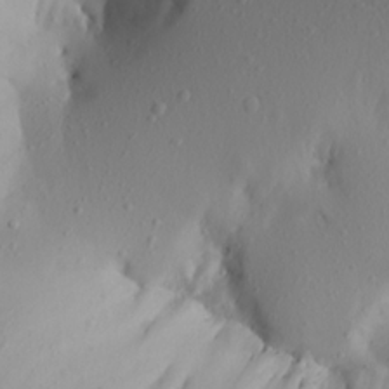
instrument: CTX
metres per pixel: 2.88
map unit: Aa
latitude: 20.8002
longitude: -146.5924
